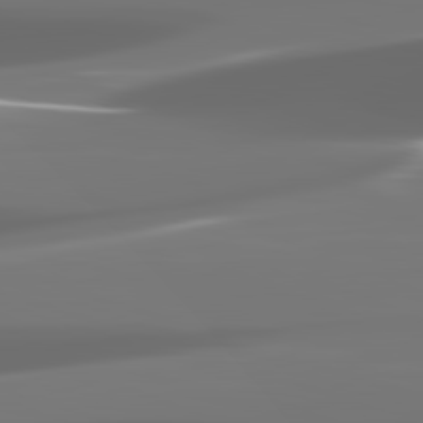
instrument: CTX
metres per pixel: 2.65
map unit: lApd
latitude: 82.4223
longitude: -147.0081
